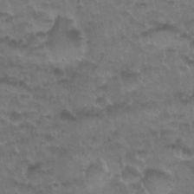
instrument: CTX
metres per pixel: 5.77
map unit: Nhu
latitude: 26.9892
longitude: -53.5560
